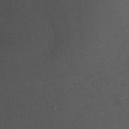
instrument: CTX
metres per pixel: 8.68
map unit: Ht
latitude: -0.1039
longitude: -45.4804
